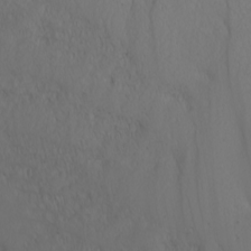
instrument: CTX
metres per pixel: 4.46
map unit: Nhu
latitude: -4.2928
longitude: -89.7261
